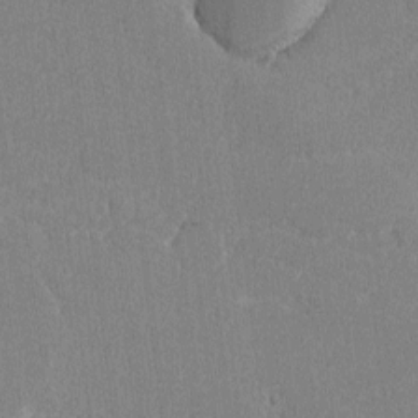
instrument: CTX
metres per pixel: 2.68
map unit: lAvf
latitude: -8.1417
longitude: -113.8394
